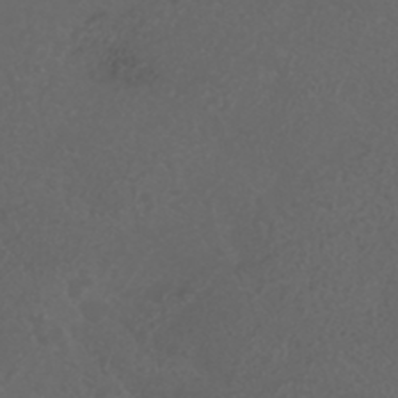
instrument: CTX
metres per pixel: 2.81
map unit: ANa
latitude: 36.1011
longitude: 14.4440
